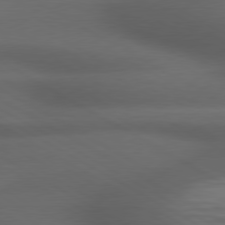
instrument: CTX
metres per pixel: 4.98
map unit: lApd
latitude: 79.1970
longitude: -118.6679
